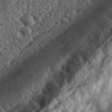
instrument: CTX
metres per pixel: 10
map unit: eHh
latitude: 36.0633
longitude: -79.6505
